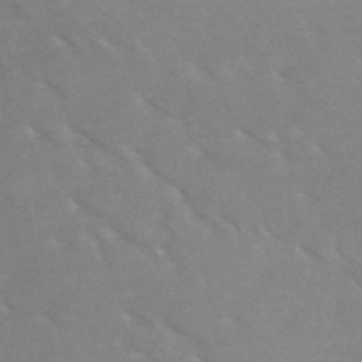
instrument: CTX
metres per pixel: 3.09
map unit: HNb
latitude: -49.1809
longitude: -47.7639
